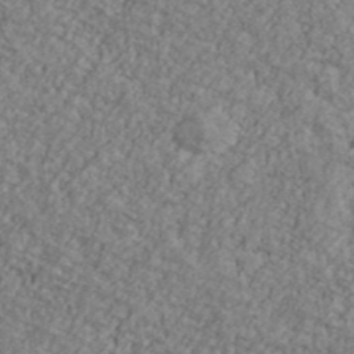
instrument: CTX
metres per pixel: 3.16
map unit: Ave
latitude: 41.0647
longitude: -111.1403
